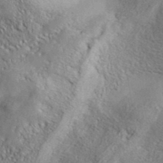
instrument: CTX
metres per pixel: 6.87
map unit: ANa
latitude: 39.1592
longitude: -91.0270
